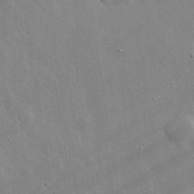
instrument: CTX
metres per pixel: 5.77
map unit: lHvf
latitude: 33.3482
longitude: -92.6679
